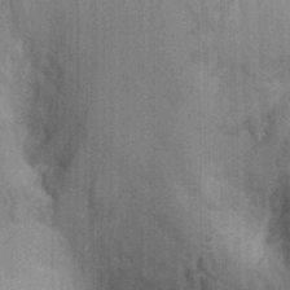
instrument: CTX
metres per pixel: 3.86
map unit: Ht
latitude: -2.5195
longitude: -15.6883
